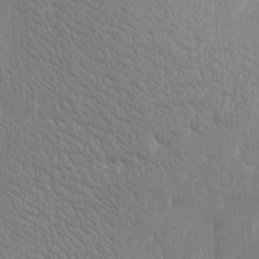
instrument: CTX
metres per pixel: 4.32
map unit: Htu
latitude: -4.9730
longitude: 174.5951
